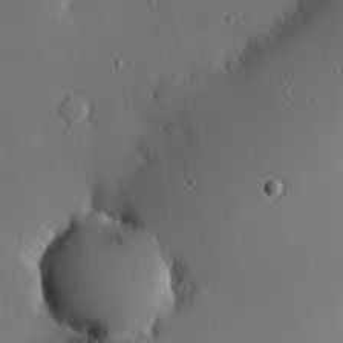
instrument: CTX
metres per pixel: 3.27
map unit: eHh
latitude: 22.8758
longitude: -91.2726
